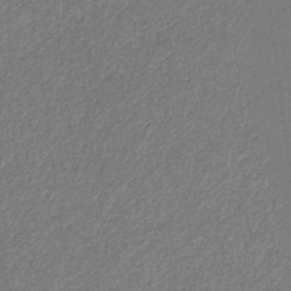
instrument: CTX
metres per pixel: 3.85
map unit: eHb
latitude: -31.2376
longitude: 69.9178
